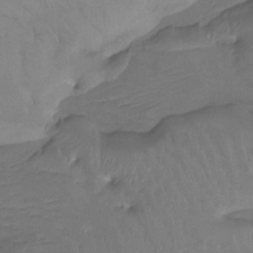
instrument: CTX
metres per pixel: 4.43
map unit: Htu
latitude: -13.3699
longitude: -45.8205
